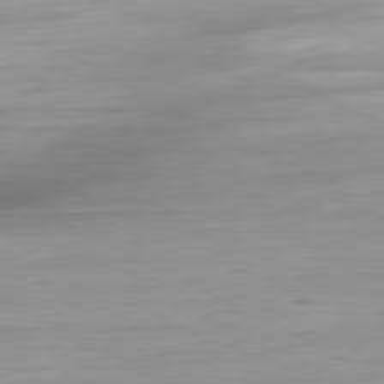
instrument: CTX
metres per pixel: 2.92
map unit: Ap
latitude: -81.3321
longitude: -95.6505
